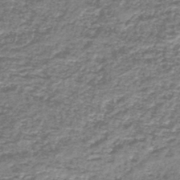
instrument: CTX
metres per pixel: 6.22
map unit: HNb
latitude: -44.3495
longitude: 50.1417
